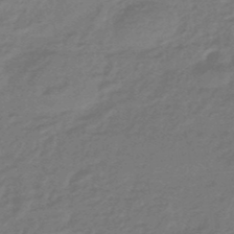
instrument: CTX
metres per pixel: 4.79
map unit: HNhu
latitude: -46.3306
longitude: 89.5588
